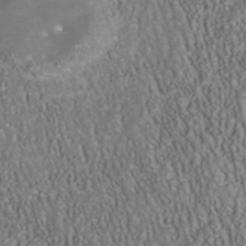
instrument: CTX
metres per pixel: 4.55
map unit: Nhu
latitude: -40.5196
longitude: -85.3860
